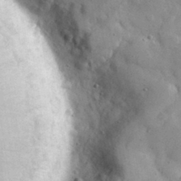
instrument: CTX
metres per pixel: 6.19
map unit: lHvf
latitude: 31.9906
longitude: -88.9136
